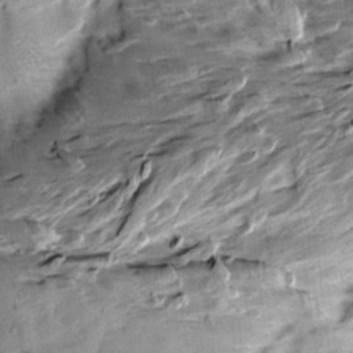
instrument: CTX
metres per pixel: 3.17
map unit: Aa
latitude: 10.8191
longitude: -141.8016
